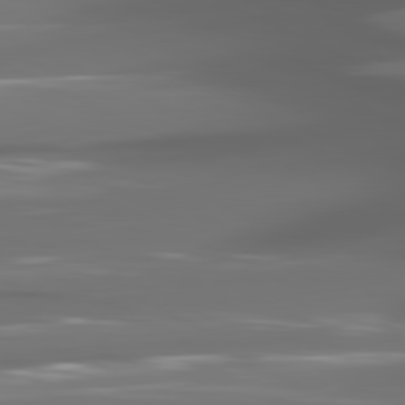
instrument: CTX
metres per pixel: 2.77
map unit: lApd
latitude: 81.0080
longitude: -141.4615
